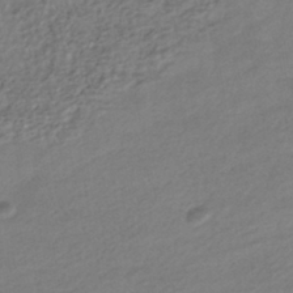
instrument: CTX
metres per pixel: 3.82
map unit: HNhu
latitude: -41.1242
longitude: 95.5966
